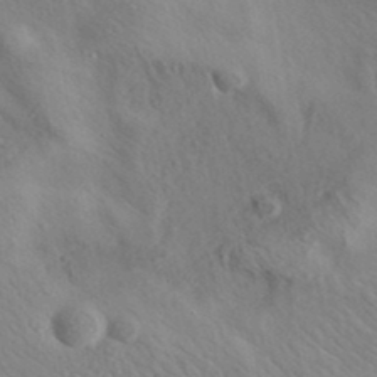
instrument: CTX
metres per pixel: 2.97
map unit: eAb
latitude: 35.3670
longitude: 110.1039
